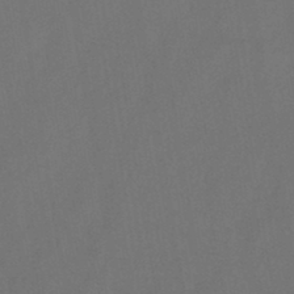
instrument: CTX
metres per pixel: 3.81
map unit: HNb
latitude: -44.5196
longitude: -39.2348
